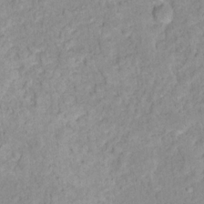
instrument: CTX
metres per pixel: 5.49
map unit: Nhu
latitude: 16.6679
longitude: -32.1011
